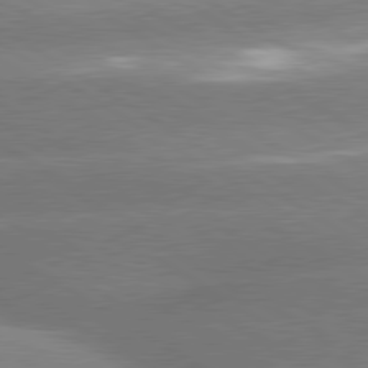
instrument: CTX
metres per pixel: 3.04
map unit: lApd
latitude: 80.1011
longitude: -154.5735
